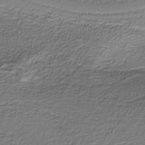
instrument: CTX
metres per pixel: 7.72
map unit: eAb
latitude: -38.4440
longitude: 53.0297
